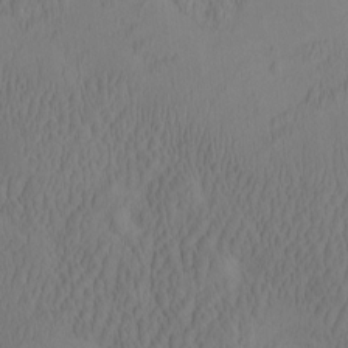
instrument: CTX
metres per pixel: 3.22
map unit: eHh
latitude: -2.6518
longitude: 16.1795
